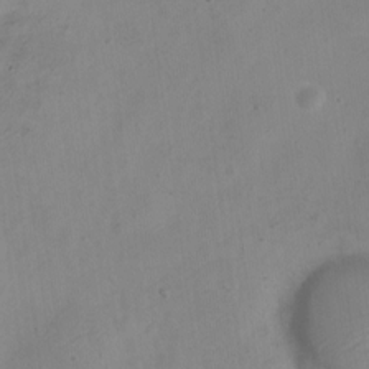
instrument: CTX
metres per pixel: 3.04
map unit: Nve
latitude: -23.4644
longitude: 106.9542
